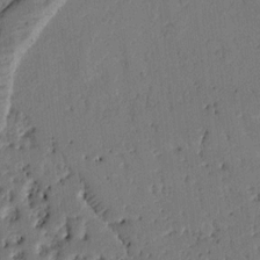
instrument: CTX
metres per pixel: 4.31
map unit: Ht
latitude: 9.3104
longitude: -78.4790
